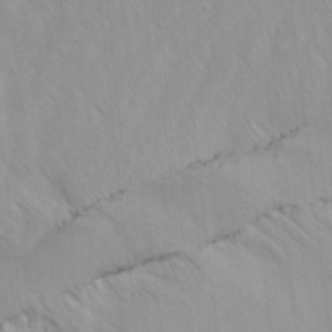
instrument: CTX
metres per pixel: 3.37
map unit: Ave
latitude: -1.4644
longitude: -113.0269
